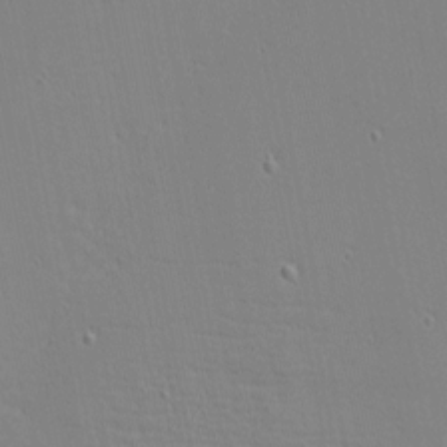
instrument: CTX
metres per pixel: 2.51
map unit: eHh
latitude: -3.5777
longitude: -81.1970
